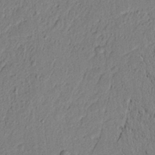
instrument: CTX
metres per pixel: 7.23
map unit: lAvf
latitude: 5.7827
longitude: 165.7289
